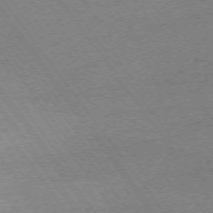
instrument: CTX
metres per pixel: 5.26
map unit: Ap
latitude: -74.1039
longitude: -82.5167
